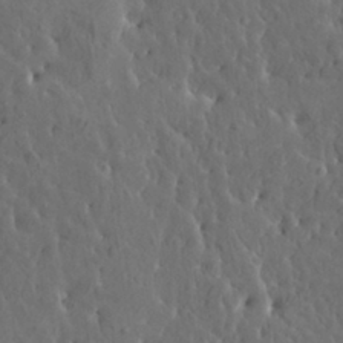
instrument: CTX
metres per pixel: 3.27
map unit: HNhu
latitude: 6.8380
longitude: -0.6301
